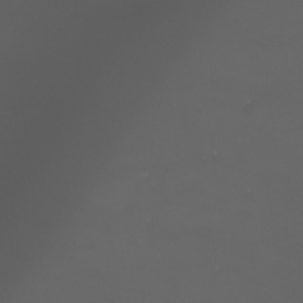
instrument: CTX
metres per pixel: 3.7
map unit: Htu
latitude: -6.8597
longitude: -73.1215
